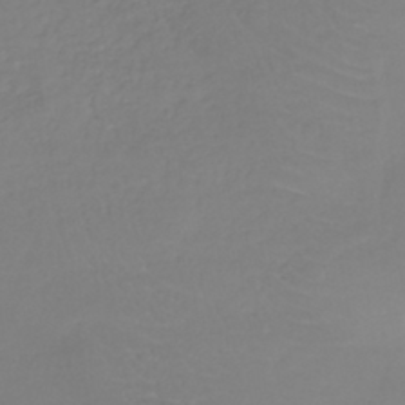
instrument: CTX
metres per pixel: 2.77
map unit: lHb
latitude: -41.4643
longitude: 68.2928
